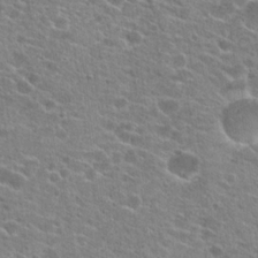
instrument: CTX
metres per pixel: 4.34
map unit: Hto
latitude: 21.4616
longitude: -42.1200
